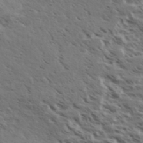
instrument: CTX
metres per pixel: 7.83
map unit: eHh
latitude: 35.7827
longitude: -138.9892
